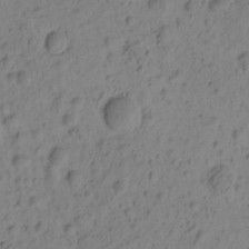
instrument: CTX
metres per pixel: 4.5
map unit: eHh
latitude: -0.6141
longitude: 16.4629
